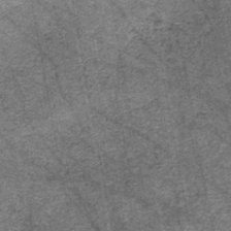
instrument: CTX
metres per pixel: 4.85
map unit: HNb
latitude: -45.2754
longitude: 53.2942
